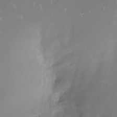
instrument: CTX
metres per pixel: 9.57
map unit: Nhu
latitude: -28.1606
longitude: -80.1578
